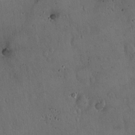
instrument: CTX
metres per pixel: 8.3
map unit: Hto
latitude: 17.1025
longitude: -59.3860
